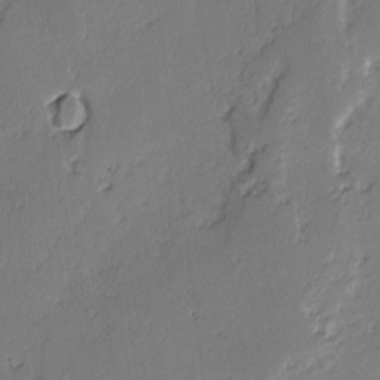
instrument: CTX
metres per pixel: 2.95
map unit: lAvf
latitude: -2.6329
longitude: -108.1766
